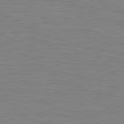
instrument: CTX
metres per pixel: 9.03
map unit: lApd
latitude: 81.2348
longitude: -169.1970
